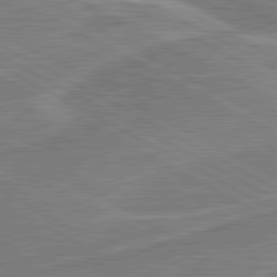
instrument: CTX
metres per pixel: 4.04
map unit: lApd
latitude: 80.8191
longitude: 124.0094
